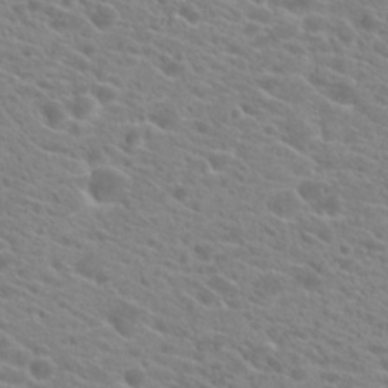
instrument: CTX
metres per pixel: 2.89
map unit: Hto
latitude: 21.5560
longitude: -39.1781
